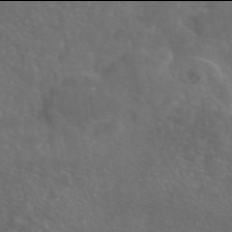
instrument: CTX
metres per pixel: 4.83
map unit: eAb
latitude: 45.9906
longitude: 117.0486
